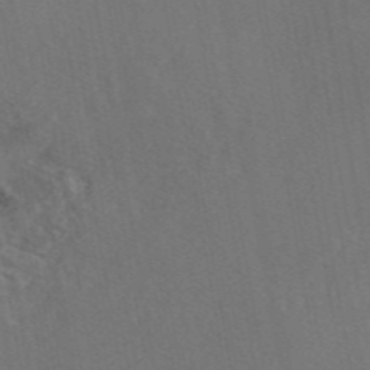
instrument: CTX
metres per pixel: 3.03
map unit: eAb
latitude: 46.8191
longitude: 109.2187
